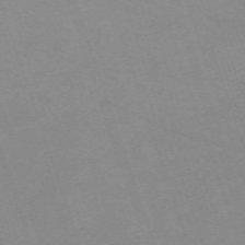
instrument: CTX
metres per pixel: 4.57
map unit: eHh
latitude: -64.6141
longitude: 52.8219
